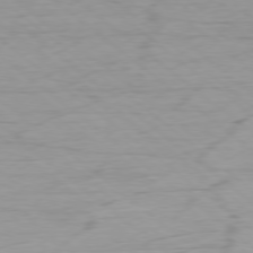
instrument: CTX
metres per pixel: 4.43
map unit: Ap
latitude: -78.5384
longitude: -78.3468
